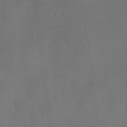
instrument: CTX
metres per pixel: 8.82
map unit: eHh
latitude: -7.7100
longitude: -69.3859
